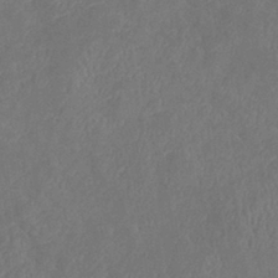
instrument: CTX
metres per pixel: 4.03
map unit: lHb
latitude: -38.2362
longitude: 73.8611
